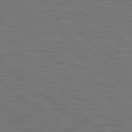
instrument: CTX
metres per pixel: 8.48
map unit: lApd
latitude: 79.2159
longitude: -91.5182
